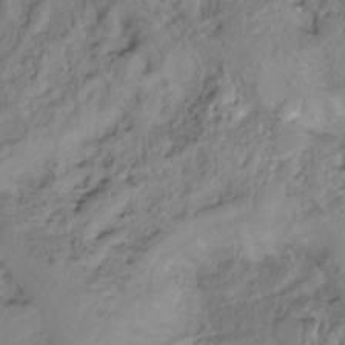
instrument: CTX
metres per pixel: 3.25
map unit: Hto
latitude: -13.0109
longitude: -39.7261
